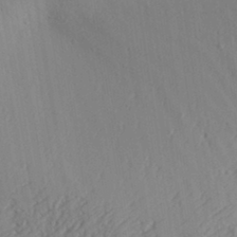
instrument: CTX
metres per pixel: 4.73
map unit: Aa
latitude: 30.3090
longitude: -140.4601
